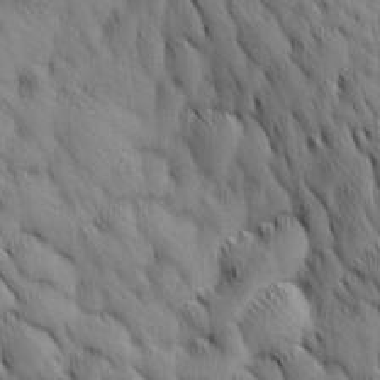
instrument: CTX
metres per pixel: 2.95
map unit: Ave
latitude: 12.5546
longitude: -106.0822
